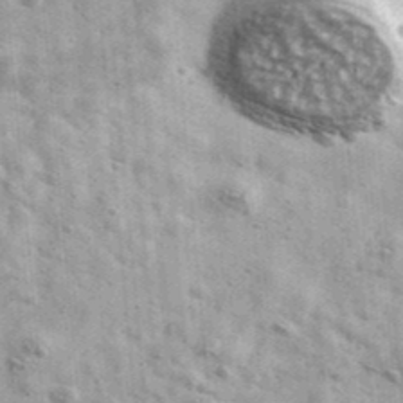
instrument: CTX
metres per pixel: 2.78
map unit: Ave
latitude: 41.0647
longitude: -106.6868
